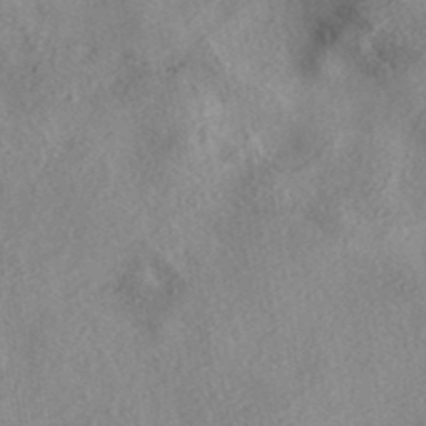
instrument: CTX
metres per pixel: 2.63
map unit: eAb
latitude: 38.9514
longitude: 112.8408
